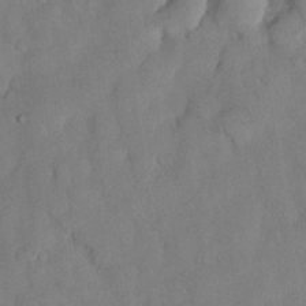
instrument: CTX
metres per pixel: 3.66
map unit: Nhu
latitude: 26.7435
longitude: -72.7247
